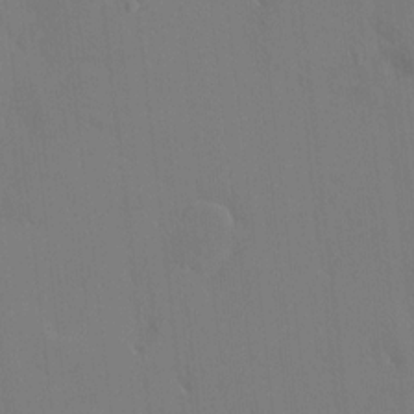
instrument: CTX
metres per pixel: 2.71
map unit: HNhu
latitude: 7.2537
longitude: 3.9745
